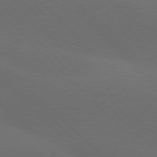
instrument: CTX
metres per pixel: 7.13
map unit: lApd
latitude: 77.6694
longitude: -52.8758
